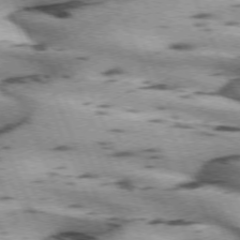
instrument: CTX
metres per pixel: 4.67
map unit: lApd
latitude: 72.4790
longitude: -53.8584
